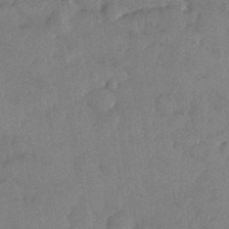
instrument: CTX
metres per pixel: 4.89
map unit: Nhe
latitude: -36.2739
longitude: -177.3104
